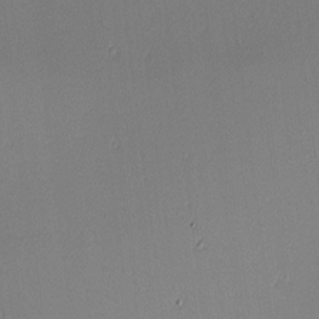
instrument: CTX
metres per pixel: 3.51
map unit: lAa
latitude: 2.4790
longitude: -115.8016
